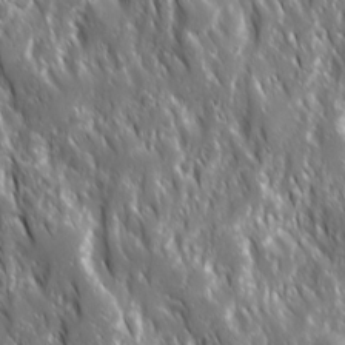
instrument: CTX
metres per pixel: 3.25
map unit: Ave
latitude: 15.3104
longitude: -132.7435
